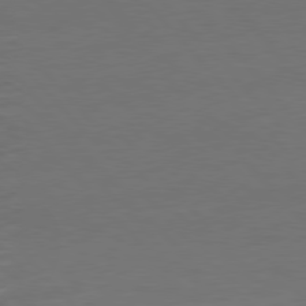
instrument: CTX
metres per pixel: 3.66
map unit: Ap
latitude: -79.8989
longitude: -56.8946
